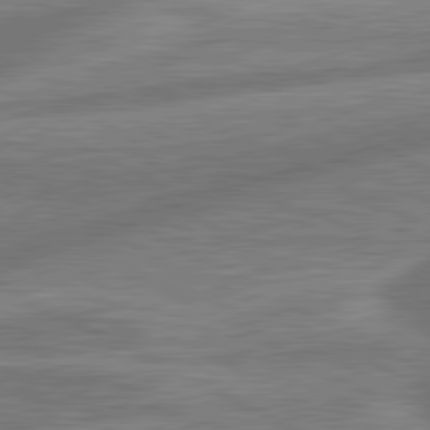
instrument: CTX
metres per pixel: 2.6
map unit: lApd
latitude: 81.1403
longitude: -166.5356
